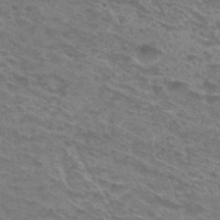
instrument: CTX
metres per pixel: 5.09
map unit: Hto
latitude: 31.2537
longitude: -47.4049
